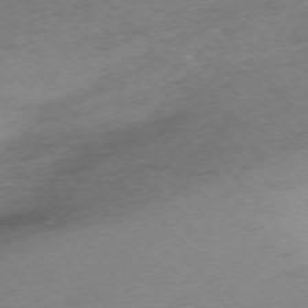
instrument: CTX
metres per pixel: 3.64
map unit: Ap
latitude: -75.3699
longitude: -72.2145
